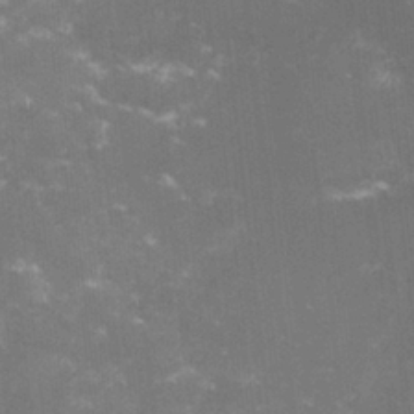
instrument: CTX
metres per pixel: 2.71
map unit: lHvf
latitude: -14.6519
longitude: -101.0459
